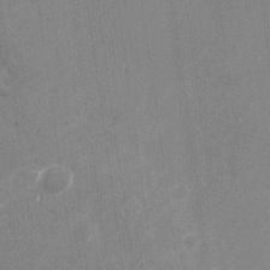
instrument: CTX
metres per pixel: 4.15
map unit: Nhu
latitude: -27.5021
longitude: -74.9703
